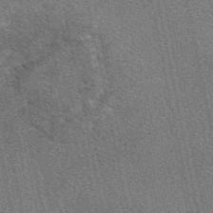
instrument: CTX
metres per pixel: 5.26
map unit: eAb
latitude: 48.8380
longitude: 116.0283
